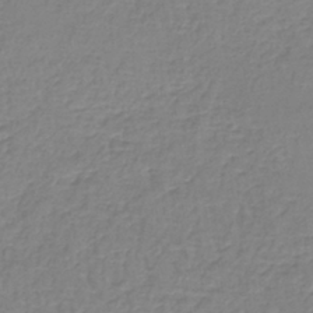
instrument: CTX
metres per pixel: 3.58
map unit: lHb
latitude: -41.1998
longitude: 61.2376
